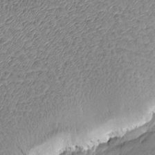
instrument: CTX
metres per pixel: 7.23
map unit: Htu
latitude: -6.4818
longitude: 177.1431
